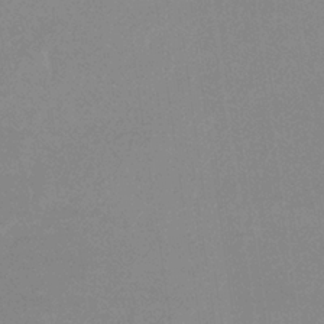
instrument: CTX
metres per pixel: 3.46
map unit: lHb
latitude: -33.7667
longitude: 69.5777
